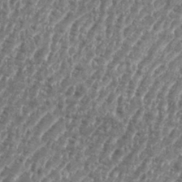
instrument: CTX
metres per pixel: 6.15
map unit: eHh
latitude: 35.5749
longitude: -134.7813
